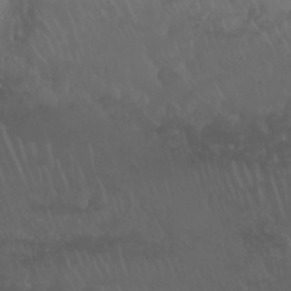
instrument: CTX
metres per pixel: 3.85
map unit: Nhu
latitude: 23.0269
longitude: -64.1956
